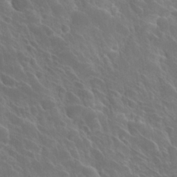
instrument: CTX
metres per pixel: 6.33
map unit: Hto
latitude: 27.2348
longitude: -41.7071
